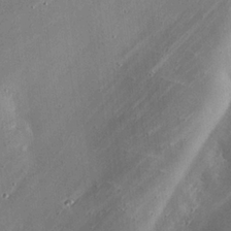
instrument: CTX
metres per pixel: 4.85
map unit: eHh
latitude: 24.4601
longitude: -90.6679
